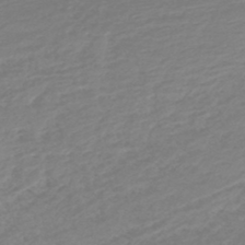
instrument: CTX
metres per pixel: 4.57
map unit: lHb
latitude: -45.1809
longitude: 65.6533
